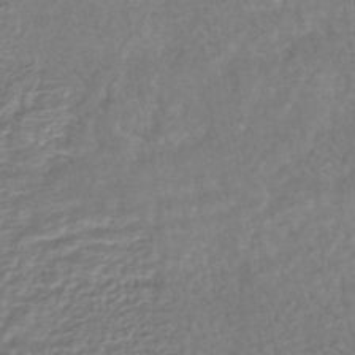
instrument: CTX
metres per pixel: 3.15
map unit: HNhu
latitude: -45.5777
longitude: 96.6141
